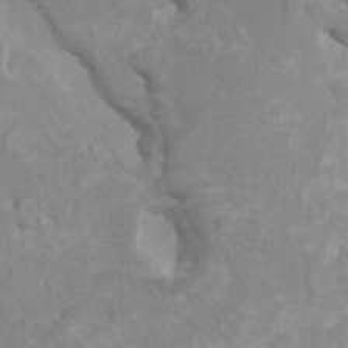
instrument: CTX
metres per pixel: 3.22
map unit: HNhu
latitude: 3.8205
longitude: -2.2522
